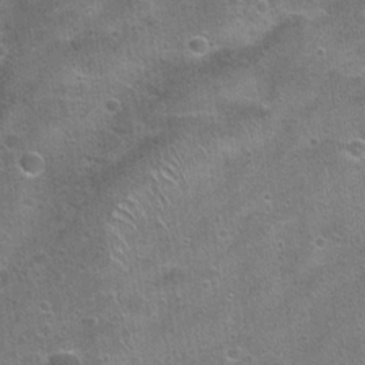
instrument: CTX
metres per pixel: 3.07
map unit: Hto
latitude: 22.6112
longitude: -48.8758
